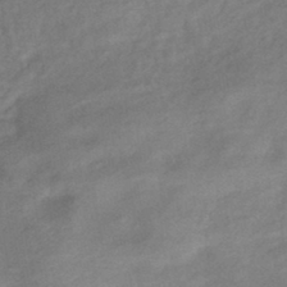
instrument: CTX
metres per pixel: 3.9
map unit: eHb
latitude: -41.5588
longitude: 83.5210
